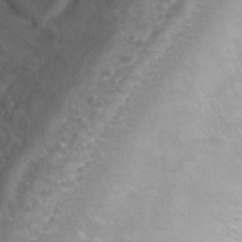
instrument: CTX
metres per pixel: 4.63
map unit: Nhu
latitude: 25.8394
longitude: -53.6883
